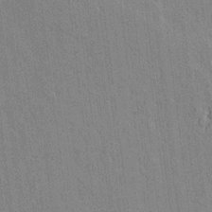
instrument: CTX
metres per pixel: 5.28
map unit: lAvf
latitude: 7.8961
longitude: 166.6141
